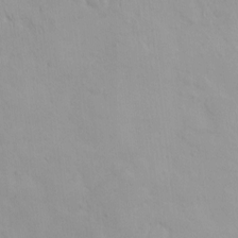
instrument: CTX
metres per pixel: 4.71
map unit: eHh
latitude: -0.0661
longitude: 14.8030
